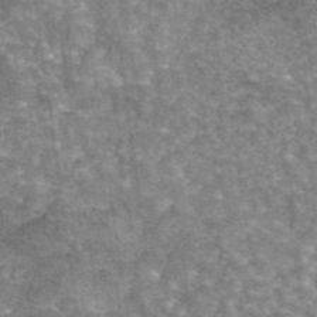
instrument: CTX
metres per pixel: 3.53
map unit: eAb
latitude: 45.2915
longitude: 105.5210
